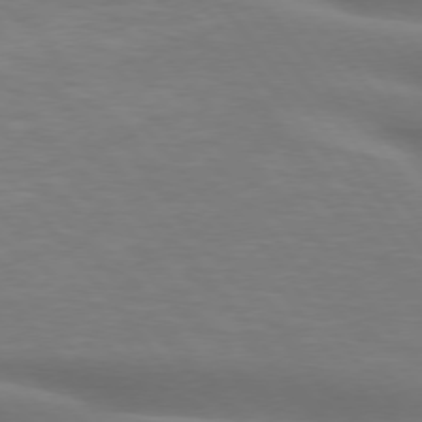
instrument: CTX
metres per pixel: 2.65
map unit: lApd
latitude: 75.5560
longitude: -60.3656
